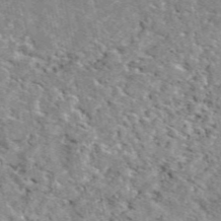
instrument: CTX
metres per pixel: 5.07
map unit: eAb
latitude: 49.3671
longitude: 111.6155
